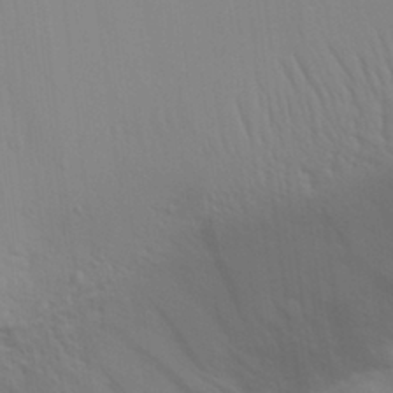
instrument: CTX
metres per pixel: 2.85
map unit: Aa
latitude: 30.8380
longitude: -135.5371
